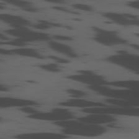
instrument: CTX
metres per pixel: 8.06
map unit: Ap
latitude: -79.5399
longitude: -62.8380
